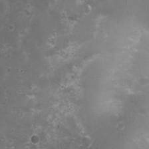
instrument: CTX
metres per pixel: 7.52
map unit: Nhu
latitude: 3.6127
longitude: -17.4615
